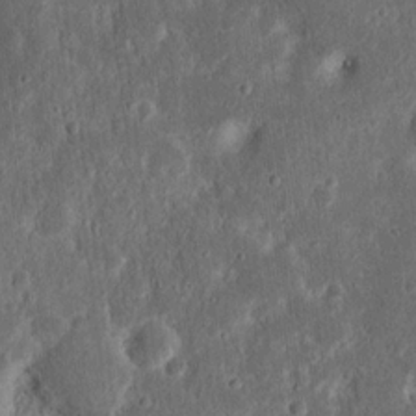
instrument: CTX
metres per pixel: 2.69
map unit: Ht
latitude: 13.6883
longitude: -74.0444
